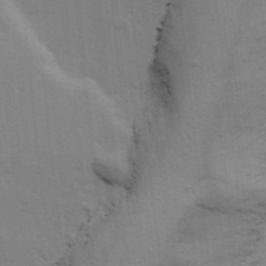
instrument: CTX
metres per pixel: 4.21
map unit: Ave
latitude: 13.8583
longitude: -102.4979
